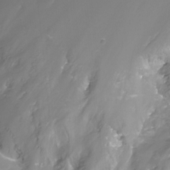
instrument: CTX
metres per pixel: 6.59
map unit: Nhu
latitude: -17.8990
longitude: -46.8380
